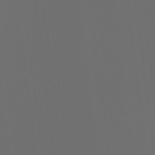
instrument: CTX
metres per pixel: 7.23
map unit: Htu
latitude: -7.7477
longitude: -48.7624
